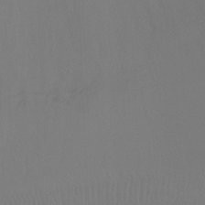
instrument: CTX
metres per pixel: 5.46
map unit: Ht
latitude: -9.5210
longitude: -32.9703
